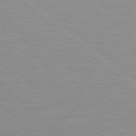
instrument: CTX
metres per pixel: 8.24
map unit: Hpe
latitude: 78.2334
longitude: -141.4048
